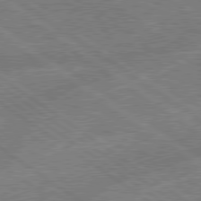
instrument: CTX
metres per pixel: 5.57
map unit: lApd
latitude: 79.1026
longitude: -145.6883
